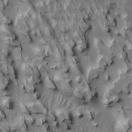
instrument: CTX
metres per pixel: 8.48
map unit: Htu
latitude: -2.5006
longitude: 149.7289
